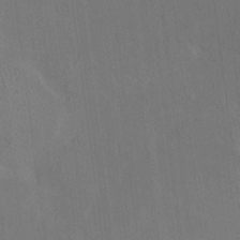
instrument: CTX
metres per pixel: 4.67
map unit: HNhu
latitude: 4.8002
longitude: 12.3117
